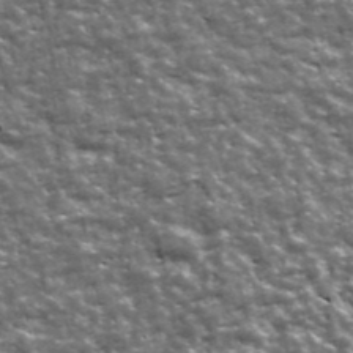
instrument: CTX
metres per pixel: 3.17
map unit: Ave
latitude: 42.8002
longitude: -112.0255
